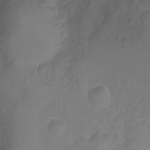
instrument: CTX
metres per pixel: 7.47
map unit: Ht
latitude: -11.0487
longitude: -35.3670
